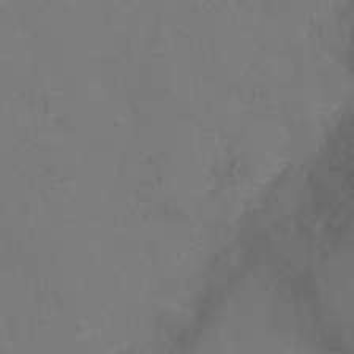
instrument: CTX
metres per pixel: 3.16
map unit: Hto
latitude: 4.4601
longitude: -33.0081
